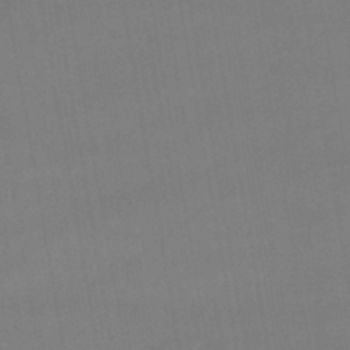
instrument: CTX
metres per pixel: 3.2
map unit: lHb
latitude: -44.1606
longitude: 76.7085
